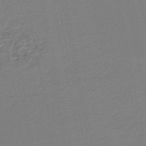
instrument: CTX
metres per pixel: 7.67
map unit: HNb
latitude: -47.9745
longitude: 58.4817
